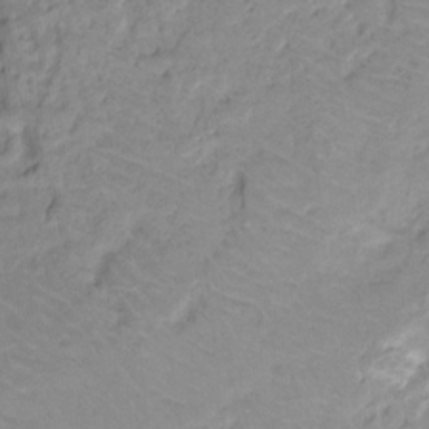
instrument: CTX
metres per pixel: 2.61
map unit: Ht
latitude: -9.7855
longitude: -39.2348
